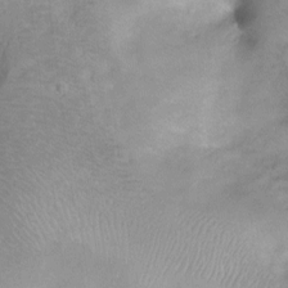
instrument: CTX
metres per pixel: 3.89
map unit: Ht
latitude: -1.6911
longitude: -33.1025
